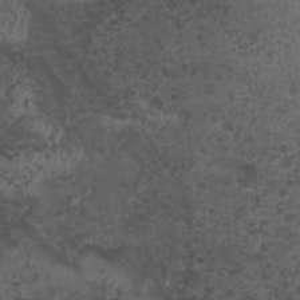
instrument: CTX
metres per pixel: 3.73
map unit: Nhu
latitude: 2.2711
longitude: -15.3860
